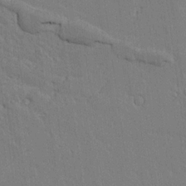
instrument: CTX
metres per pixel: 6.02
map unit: lAvf
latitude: 14.8947
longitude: -127.1025
